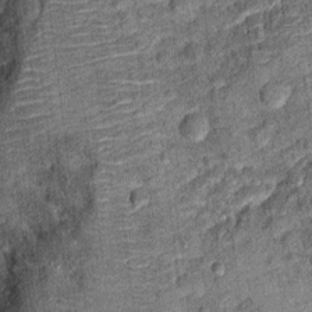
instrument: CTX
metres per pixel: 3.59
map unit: Ht
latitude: 10.5924
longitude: -38.5546
